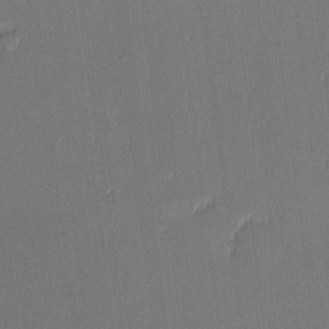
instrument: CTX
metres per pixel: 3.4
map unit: eHh
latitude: -3.5021
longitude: -83.1403
